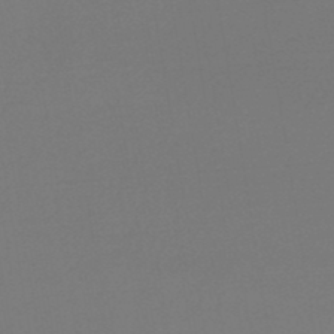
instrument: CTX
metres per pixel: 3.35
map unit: HNb
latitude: -47.2565
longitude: 57.8800
